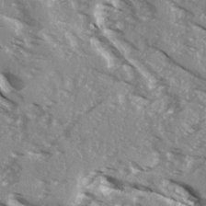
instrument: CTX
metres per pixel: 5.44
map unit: Ave
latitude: 16.1578
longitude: -129.8583
